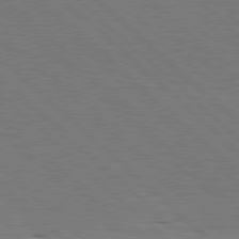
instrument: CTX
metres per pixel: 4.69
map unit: Hpe
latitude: 77.7449
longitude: -127.8017
